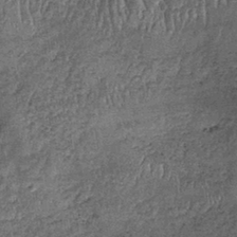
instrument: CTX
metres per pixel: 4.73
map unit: lHb
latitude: -38.7841
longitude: 65.3888
